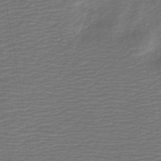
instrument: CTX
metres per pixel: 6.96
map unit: HNb
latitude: -42.7085
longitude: 51.8800
